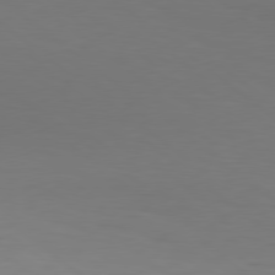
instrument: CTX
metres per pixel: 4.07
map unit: Hpe
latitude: 78.5168
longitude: -173.3103
